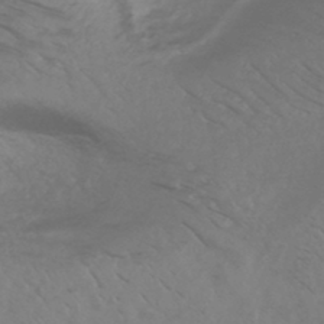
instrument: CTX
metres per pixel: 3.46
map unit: HNhu
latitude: -43.7099
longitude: 89.3698
